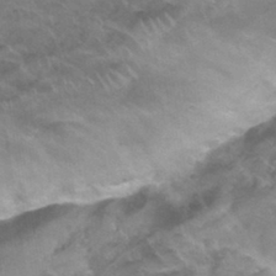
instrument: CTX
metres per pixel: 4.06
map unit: Hto
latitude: 33.6127
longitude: -47.4238
